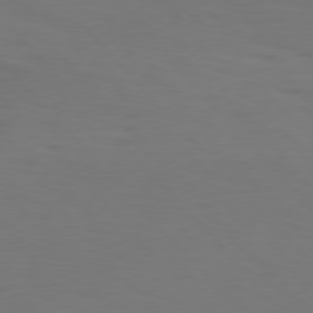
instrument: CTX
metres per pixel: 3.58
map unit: Hpe
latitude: 75.9528
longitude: -133.6505
